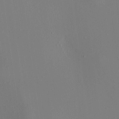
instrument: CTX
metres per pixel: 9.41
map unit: HNhu
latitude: 8.5357
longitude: 14.4629
